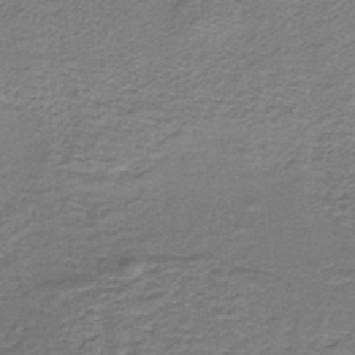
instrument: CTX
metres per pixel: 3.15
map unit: lHb
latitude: -40.4251
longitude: 62.2361
